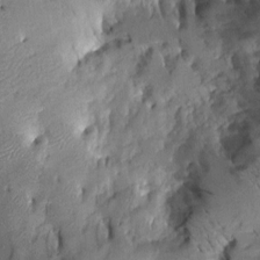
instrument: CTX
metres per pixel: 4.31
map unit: Aa
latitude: 8.6491
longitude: -142.6113
